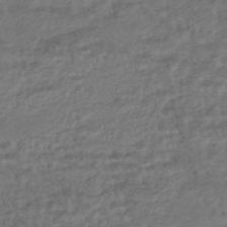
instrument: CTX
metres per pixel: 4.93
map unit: HNhu
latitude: -45.6344
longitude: 102.4440
